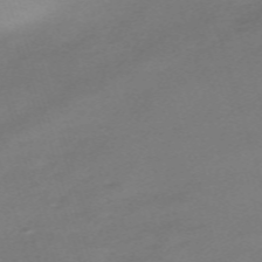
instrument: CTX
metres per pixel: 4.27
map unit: eHh
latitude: -63.0108
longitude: 52.8219
